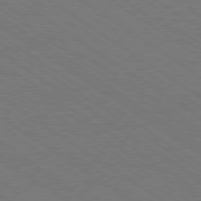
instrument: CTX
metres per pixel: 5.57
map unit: Ap
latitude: -79.9367
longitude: -66.4979
